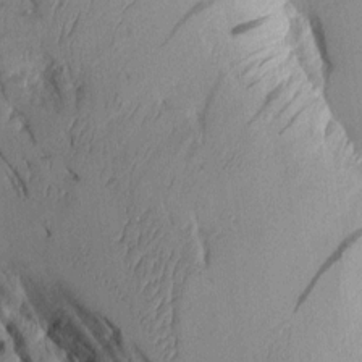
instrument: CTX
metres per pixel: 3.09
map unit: Aa
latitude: 9.9339
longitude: -127.4238
